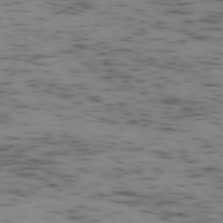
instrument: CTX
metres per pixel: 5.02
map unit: Ap
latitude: -75.5399
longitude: -79.3860
